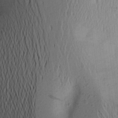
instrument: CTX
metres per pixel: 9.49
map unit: Aa
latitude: 25.2348
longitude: -147.1404
